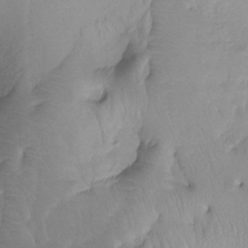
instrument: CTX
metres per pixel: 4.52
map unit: Ht
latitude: -13.3699
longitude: -44.8947
